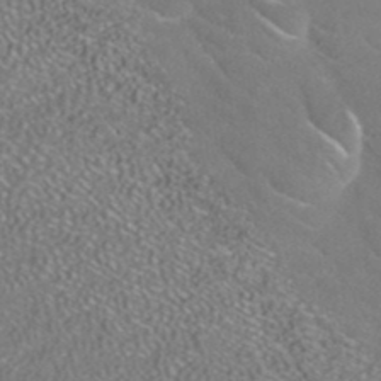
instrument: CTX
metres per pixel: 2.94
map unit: HNhu
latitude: -42.1983
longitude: 102.8597
